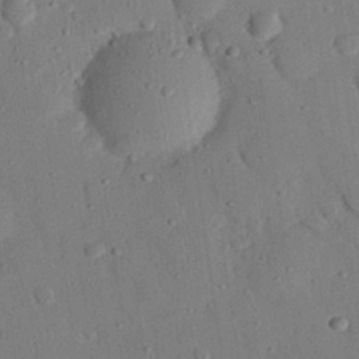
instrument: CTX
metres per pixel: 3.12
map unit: eHh
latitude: 26.7246
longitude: -79.4994
